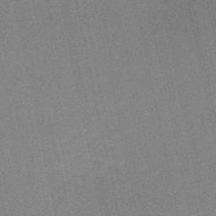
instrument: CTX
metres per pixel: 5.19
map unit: HNb
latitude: -52.6140
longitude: -46.7247
